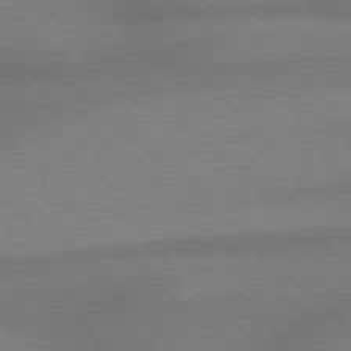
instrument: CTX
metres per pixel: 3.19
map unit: Hpe
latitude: 77.9339
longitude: -156.7435
